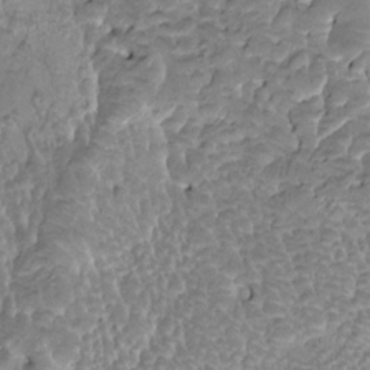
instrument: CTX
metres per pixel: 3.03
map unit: HNhu
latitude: 4.7813
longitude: 8.1606
